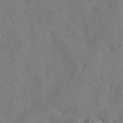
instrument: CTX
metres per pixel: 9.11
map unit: Nhu
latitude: 28.4979
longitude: -70.1956
